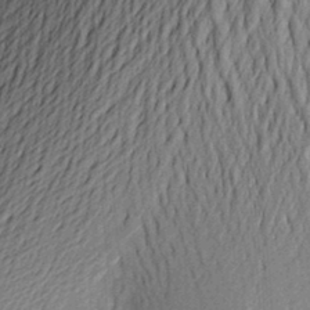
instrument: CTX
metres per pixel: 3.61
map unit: Aa
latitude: 22.2145
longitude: -150.3278
